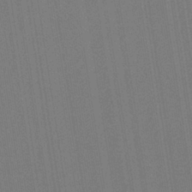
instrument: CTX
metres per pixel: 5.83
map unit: HNb
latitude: -35.4832
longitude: 55.0487
